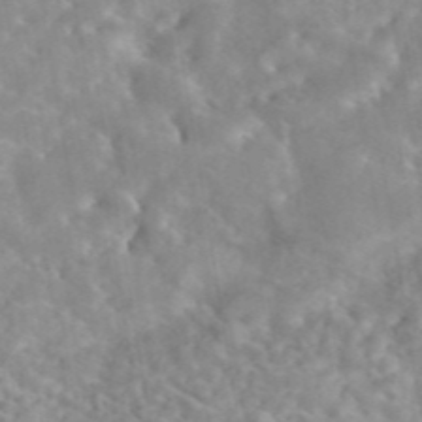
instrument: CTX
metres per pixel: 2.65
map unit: eAb
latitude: 44.7057
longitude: 126.5384
